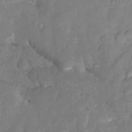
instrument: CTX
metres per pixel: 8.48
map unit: HNhu
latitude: -24.5951
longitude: 49.2187
